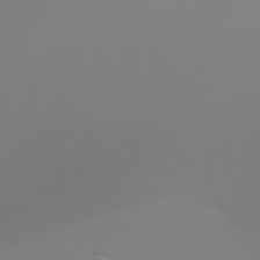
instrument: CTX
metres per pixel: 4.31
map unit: Nhu
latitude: -7.7666
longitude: -81.8205
